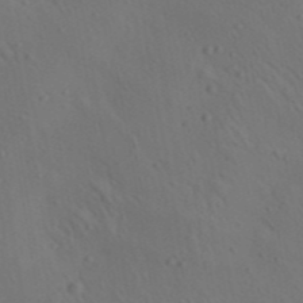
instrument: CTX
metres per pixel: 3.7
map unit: lAa
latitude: 22.4223
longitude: -138.5357
